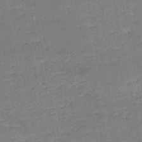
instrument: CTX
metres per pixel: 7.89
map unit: HNb
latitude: -50.6707
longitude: -40.4978
